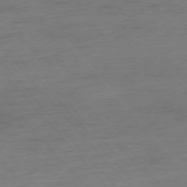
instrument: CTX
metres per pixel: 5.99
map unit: Hpe
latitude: -76.7463
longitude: -15.1970
